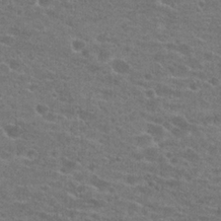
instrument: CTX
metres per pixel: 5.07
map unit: Hto
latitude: 22.5168
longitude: -43.4993
